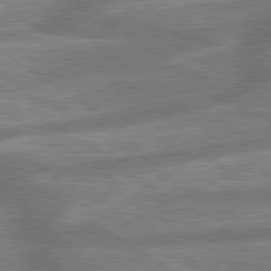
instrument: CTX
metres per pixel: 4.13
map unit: lApd
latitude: 79.9150
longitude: -169.8206
